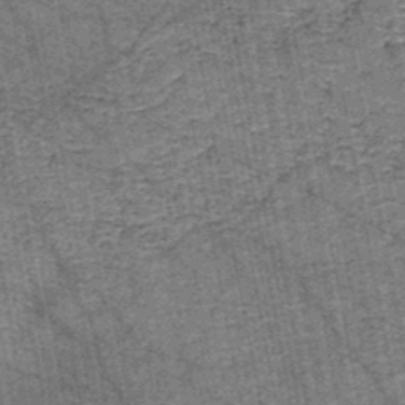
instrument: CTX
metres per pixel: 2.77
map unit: HNb
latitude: -45.0109
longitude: 53.1998
